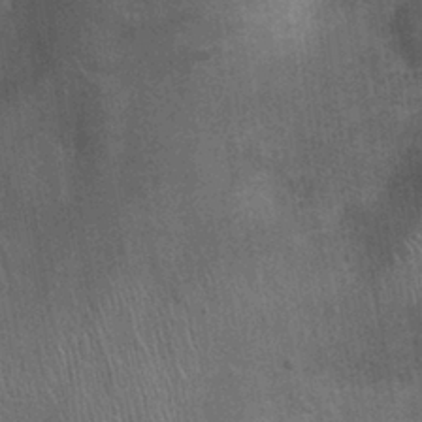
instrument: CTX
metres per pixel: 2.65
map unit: Ht
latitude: -3.8422
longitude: -15.4049
